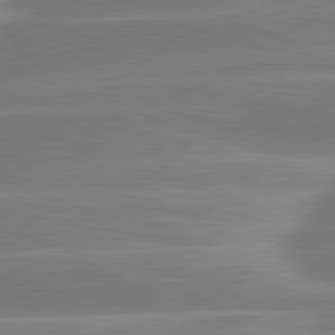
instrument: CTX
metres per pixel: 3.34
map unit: lApd
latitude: 81.2159
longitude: -129.8394
